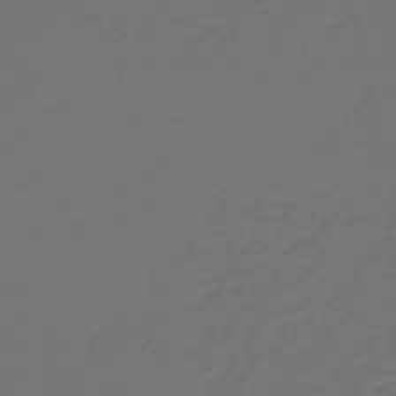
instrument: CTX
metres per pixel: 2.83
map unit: HNb
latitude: -47.4454
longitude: 55.4643
